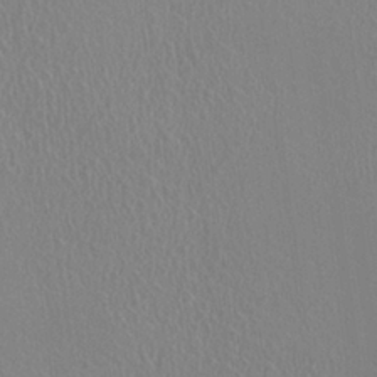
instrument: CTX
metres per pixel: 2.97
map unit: HNhu
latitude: -0.3118
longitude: -1.3670
